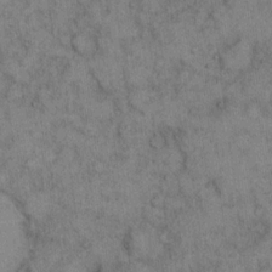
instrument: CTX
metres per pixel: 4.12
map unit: eHh
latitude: 14.8002
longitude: -62.8002
